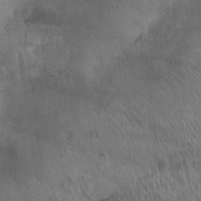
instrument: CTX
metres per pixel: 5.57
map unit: Ht
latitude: -2.1794
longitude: -17.2915
